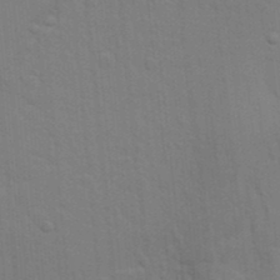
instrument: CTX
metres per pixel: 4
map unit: Ave
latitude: 15.5560
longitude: -129.4615
